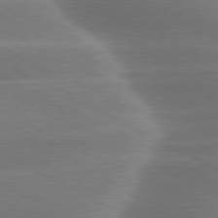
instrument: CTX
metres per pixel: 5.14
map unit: lApd
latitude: 79.5749
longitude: -116.1578
